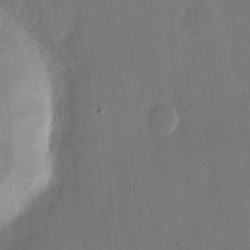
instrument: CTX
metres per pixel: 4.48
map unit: eHh
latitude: 13.6127
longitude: -70.8569
